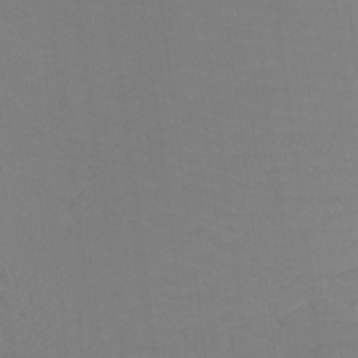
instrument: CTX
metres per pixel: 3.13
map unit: Htu
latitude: -12.3684
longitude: -72.1389
